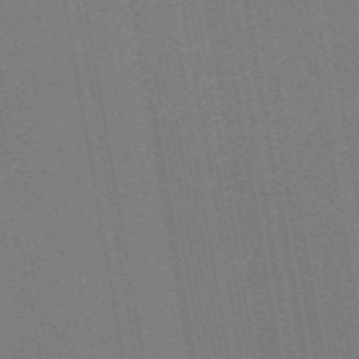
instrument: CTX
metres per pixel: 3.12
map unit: ANa
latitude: 51.4804
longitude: -70.9514
